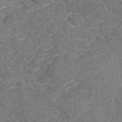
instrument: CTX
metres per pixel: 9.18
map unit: Nhu
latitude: -22.2740
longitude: -55.8772
